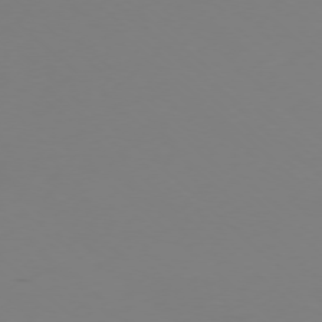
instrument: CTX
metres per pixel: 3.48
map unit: Ap
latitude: -76.5952
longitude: -67.6127
